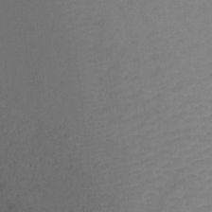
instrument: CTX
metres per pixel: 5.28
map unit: Ht
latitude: 0.6868
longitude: -35.4804
